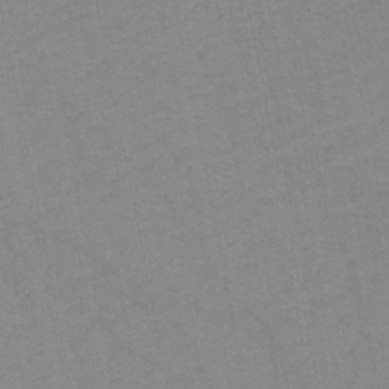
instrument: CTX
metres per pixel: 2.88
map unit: HNb
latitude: -48.4251
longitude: 57.2754
